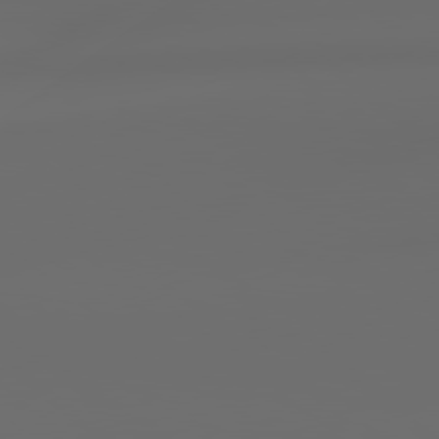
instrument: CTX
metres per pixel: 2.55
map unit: Hpe
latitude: 79.0459
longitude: -163.3293
